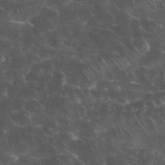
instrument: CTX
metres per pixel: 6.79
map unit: eHh
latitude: 34.3467
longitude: -65.1592
